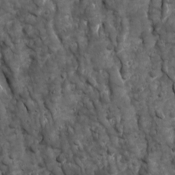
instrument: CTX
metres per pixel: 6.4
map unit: Ave
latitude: 16.9892
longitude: -132.8947
